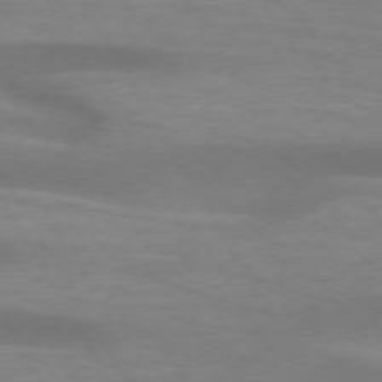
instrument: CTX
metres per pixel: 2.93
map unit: lApd
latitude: 73.7450
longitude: -52.7624
